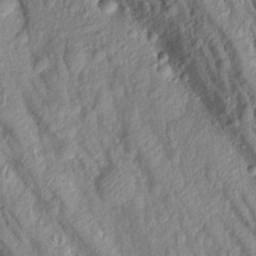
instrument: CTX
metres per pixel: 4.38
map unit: Aa
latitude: 17.3482
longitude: -146.4034
